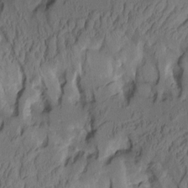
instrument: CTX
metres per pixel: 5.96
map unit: Aa
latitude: 8.9325
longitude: -126.9514
